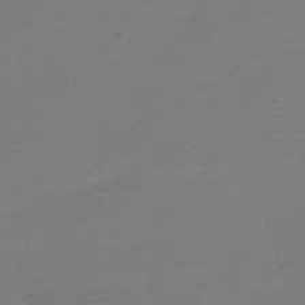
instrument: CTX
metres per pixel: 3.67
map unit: Nve
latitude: -21.4076
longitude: 104.0472
